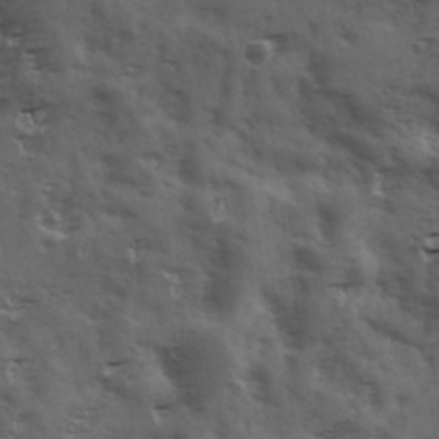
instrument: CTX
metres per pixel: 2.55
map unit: Ave
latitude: 18.5545
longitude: -132.0444
